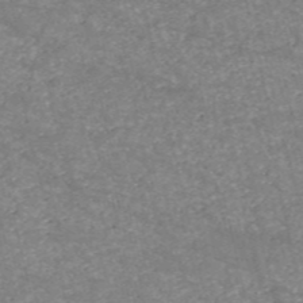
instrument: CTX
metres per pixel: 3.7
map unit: HNb
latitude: -54.2740
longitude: -38.4223
